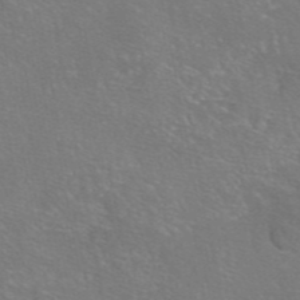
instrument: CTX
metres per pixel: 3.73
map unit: eAb
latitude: 46.3845
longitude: 106.1606
